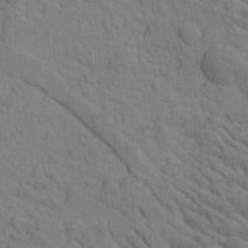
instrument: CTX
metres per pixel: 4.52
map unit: Htu
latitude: -1.6911
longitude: 172.4629
